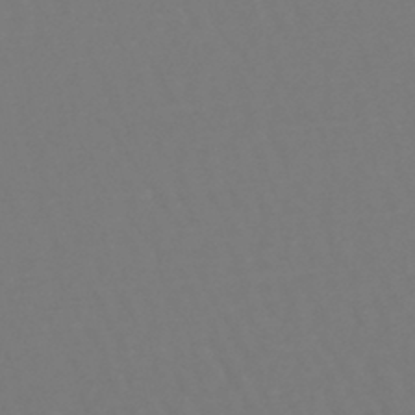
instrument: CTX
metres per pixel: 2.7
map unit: lHb
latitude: -46.0283
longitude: 76.4251
